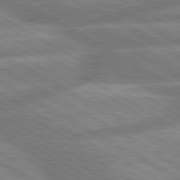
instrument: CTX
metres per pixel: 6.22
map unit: lApd
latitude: 80.3467
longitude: -166.2333
